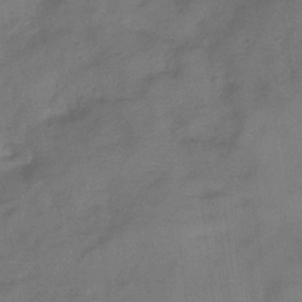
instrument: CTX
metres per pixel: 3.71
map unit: Hve
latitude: -33.2187
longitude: 92.5385
